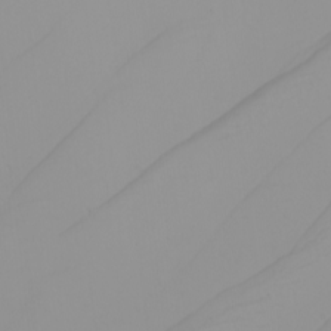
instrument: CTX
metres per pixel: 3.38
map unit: Nhu
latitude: -5.7477
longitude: -93.3670
